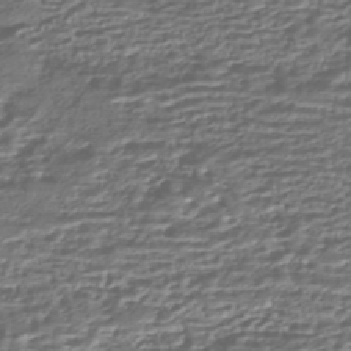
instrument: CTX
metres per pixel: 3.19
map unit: HNhu
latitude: -43.9745
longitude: 98.7274
